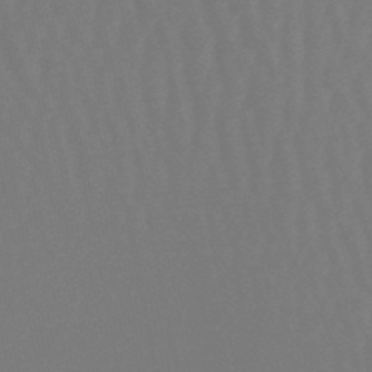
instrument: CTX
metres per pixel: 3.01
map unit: lHb
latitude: -47.7477
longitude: 64.4251
